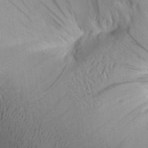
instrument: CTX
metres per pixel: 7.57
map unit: Aa
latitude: 25.8583
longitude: -143.5182
